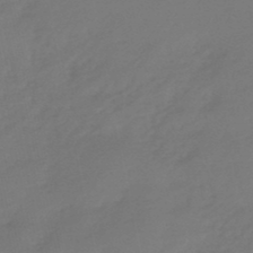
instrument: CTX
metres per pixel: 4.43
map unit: lHb
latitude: -47.5966
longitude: 64.9164
